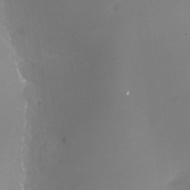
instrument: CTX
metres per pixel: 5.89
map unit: Nhu
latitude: -30.0472
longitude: -78.1956
